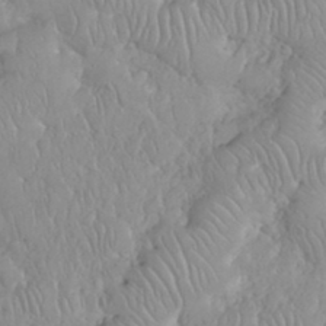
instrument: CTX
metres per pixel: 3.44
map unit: eHh
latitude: 35.0269
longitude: -63.1403
